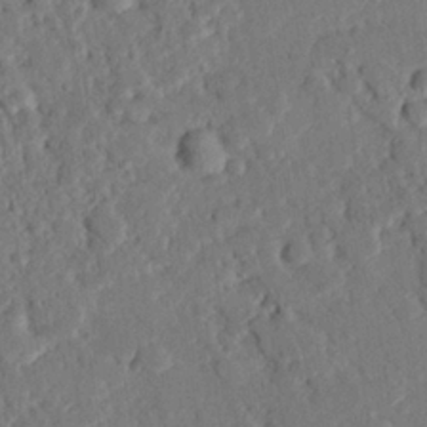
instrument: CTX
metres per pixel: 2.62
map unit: eHh
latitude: 26.1011
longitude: -80.9892
